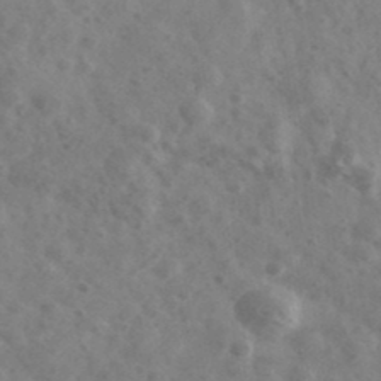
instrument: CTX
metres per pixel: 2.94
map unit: Ave
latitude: 39.1970
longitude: -106.6679
